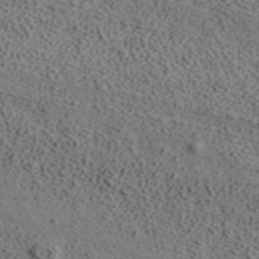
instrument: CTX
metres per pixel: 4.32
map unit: ANa
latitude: 39.3293
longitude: 19.2943
